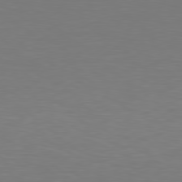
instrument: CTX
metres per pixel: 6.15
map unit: Hpe
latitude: 78.6680
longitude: -138.2522
